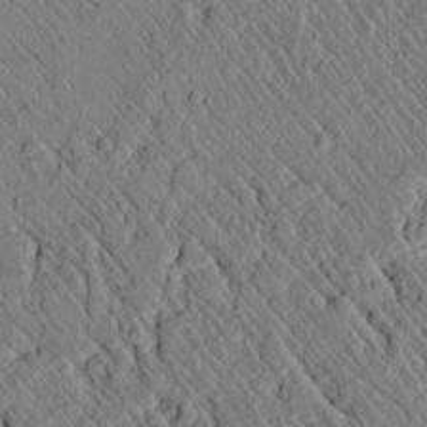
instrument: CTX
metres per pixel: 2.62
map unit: lAvf
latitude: 7.0647
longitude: 158.9541
